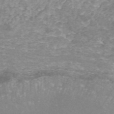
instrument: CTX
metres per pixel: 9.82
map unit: ANa
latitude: 42.7057
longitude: 26.0849
